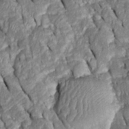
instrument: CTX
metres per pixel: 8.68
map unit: Htu
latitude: -0.8975
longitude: 150.0283
